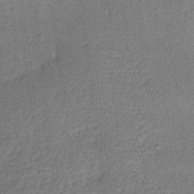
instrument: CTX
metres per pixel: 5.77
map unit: lHvf
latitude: -12.9920
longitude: -100.4979
